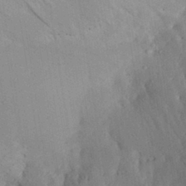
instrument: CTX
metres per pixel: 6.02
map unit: Aa
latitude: 29.1970
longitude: -145.8016
